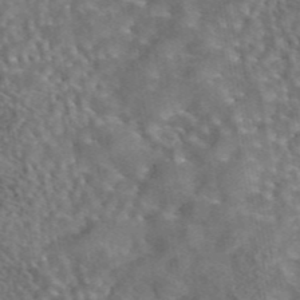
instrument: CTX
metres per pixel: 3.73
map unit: eAb
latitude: 43.9528
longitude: 108.6707
